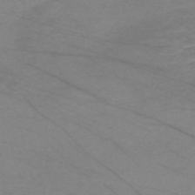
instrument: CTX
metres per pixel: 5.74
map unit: Nve
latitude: -59.1242
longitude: 61.5588
